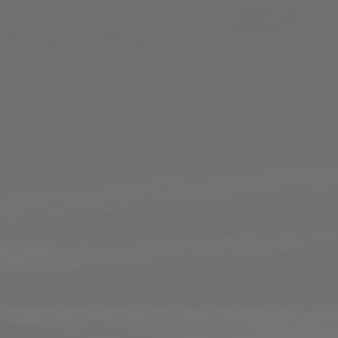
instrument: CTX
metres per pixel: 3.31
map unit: lApd
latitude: 82.0633
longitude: 134.6141
